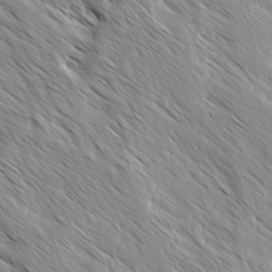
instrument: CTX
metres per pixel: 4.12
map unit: Ave
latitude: -1.5211
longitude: -112.5357
